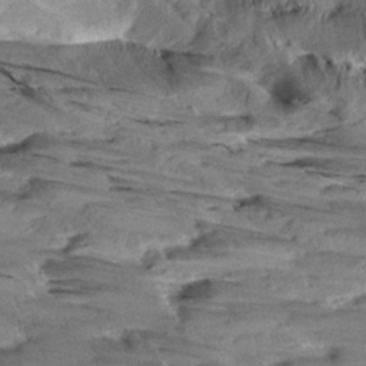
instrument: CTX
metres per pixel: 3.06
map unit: Aa
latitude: 9.9339
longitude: -140.9702
